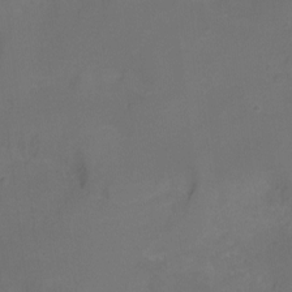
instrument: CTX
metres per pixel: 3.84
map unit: Ht
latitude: -10.4818
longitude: -46.5546
